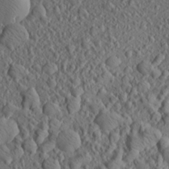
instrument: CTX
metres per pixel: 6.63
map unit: Aa
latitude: 23.4237
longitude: -144.0444
